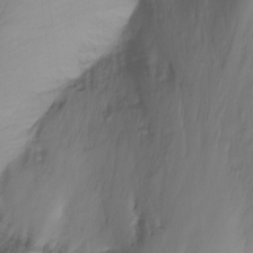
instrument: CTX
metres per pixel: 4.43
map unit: Nhu
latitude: -12.6141
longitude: -61.7449
